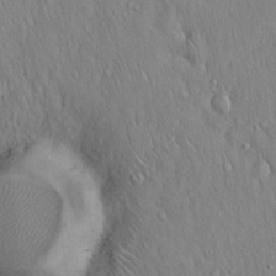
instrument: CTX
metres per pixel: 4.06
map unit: Hto
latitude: 16.8947
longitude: -58.2900
